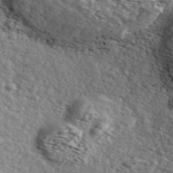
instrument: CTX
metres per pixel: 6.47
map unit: ANa
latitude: 44.0633
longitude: 45.9178
